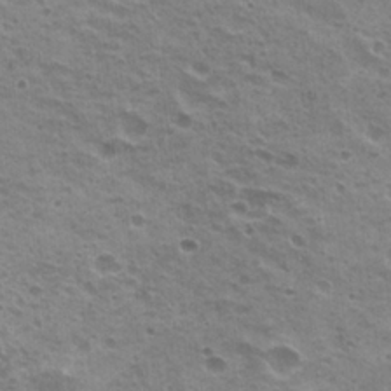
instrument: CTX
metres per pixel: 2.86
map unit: Hto
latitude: 20.3090
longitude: -31.8584
